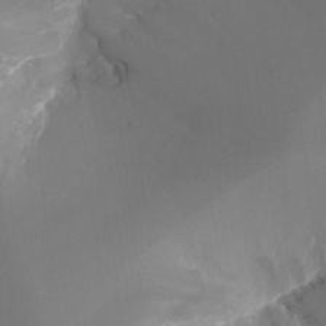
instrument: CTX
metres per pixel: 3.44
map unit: Ht
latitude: -17.6155
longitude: -43.9339
